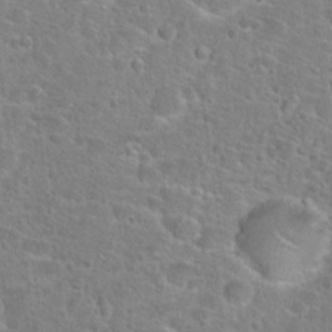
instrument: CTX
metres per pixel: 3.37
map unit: Hto
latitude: 24.9891
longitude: -49.0081
